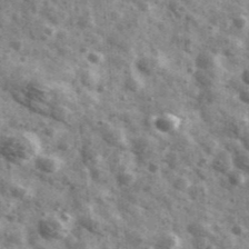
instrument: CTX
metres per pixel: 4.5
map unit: Ave
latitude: 41.5749
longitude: -106.8569
